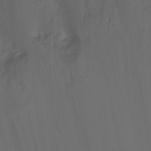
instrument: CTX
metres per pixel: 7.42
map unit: Ht
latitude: -2.9352
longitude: -27.8395
